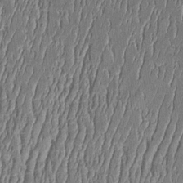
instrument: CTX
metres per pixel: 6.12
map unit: Htu
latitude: -6.3117
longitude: 175.5021
